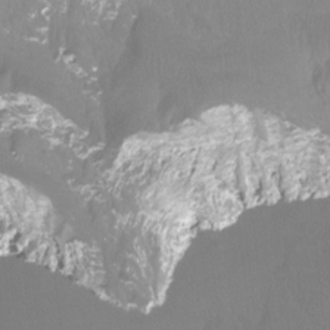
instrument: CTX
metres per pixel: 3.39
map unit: Htu
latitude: -13.0487
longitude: -46.2712
